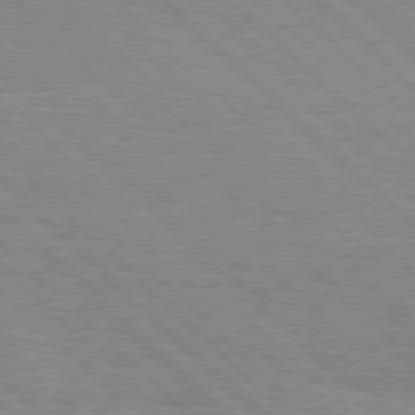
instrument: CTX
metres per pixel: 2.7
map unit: Hpe
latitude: 77.1781
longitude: -127.8583
